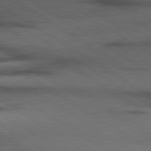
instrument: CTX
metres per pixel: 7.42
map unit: lApd
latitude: 79.8017
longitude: 168.0661
